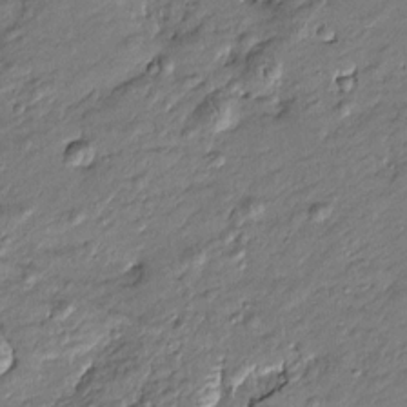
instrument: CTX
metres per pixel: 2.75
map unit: Htu
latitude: -7.5966
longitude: 177.1620
